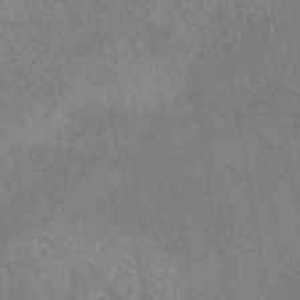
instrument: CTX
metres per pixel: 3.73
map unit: eAb
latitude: 45.0080
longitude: 124.8975
